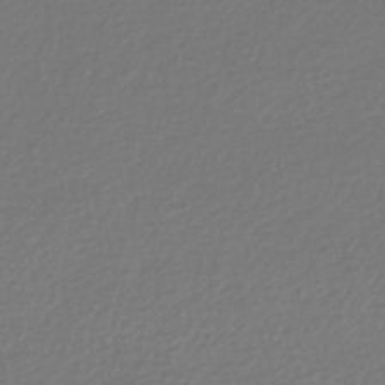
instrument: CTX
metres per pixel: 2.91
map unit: HNhu
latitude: -42.6896
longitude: 96.9542
